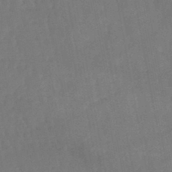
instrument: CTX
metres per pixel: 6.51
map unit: lHb
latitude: -47.0297
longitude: 62.0472
